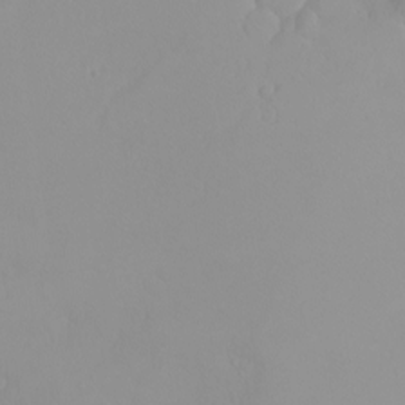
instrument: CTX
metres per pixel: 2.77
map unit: eHh
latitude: -8.1795
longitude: -70.3278
